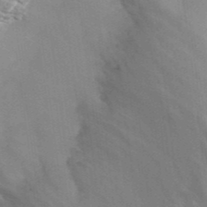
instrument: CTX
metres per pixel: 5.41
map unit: ANa
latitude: 41.9528
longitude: 51.0486
